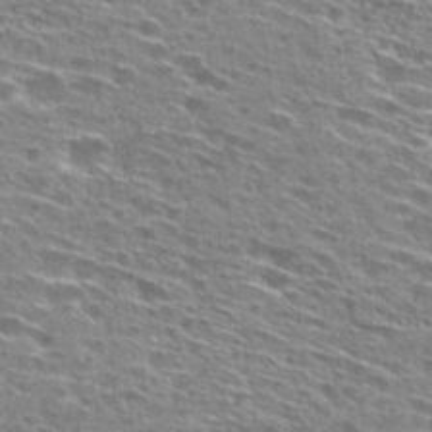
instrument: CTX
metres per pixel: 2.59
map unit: Hto
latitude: 28.4601
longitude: -46.1578
